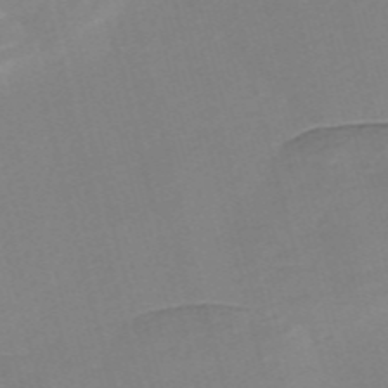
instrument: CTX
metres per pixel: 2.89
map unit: Nve
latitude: -57.7855
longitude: 58.0283
